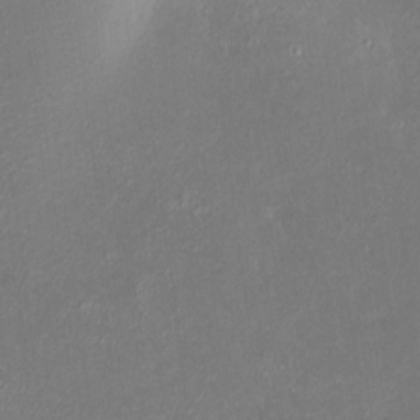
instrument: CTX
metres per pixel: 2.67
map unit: HNhu
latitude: 7.2726
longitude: 3.1242
